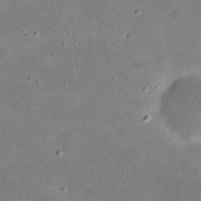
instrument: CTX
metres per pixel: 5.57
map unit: eHh
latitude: 21.3671
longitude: -67.5560
